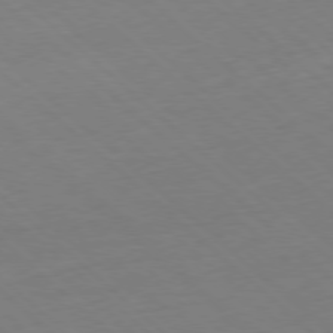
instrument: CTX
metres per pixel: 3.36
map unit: Hpe
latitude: -78.1605
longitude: 13.9367
